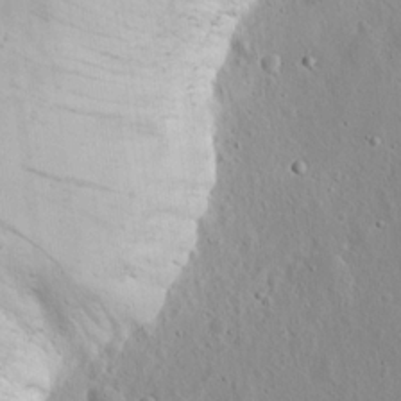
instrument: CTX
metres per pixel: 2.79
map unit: eHh
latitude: 17.6316
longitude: -71.1403
